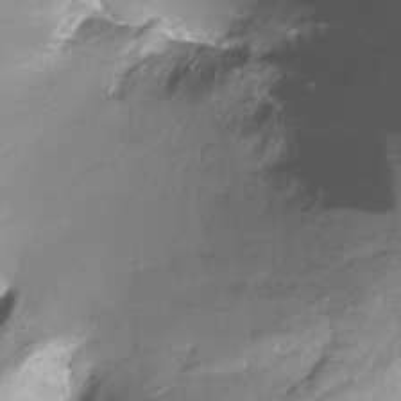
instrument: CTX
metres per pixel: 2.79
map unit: Ht
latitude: -12.9353
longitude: -45.4615
